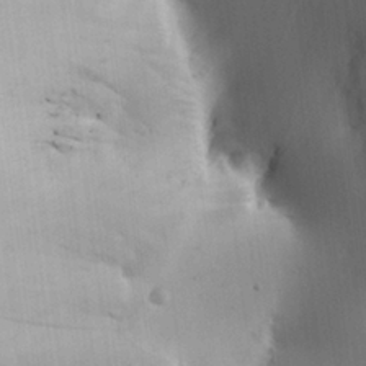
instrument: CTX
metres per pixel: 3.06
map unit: Aa
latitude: 25.4237
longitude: -137.0648
